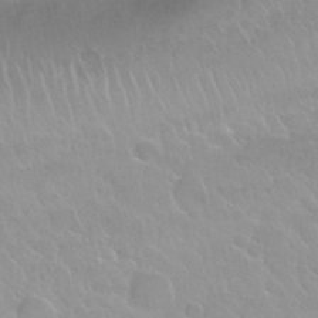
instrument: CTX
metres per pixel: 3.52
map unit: Nhu
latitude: 29.9150
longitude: -55.1214
